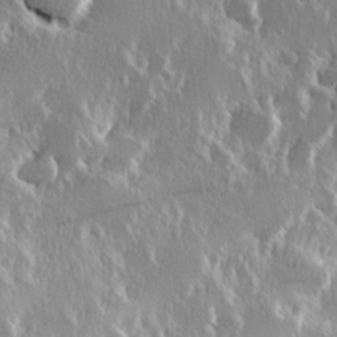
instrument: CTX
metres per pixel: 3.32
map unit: Hve
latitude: 23.5182
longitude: 146.1794
